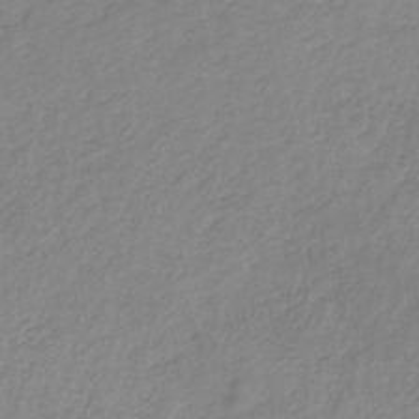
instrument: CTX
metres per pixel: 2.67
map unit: lHb
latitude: -31.5399
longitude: 65.7478
